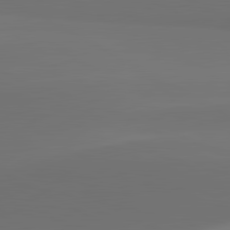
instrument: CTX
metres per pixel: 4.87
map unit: lApd
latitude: 81.6694
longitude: 152.7841
